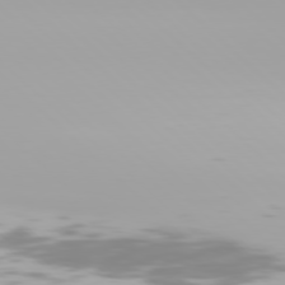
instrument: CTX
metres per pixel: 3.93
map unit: Hpe
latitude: 77.4048
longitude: -137.4238
